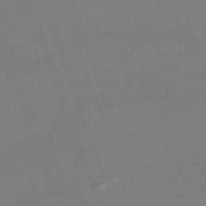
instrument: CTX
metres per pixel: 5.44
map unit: eHh
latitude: -64.8786
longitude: 51.1242
